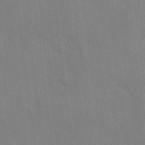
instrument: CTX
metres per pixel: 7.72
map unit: Hve
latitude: 17.9339
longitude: 151.3699
